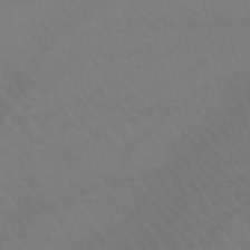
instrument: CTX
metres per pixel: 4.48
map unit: lHb
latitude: -45.5399
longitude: 77.2565
